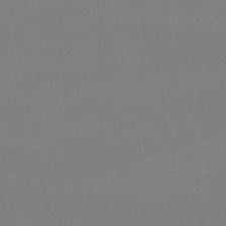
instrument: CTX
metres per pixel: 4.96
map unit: lHb
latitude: -48.0283
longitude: 62.2361
